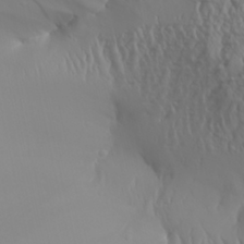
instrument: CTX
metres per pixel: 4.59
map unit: Aa
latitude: 30.6113
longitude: -133.4615
